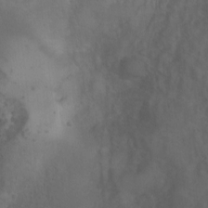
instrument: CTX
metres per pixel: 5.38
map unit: Ht
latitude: 1.7260
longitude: -36.0255
